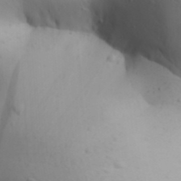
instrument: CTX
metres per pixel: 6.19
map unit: Aa
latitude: 31.6127
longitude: -146.1578
